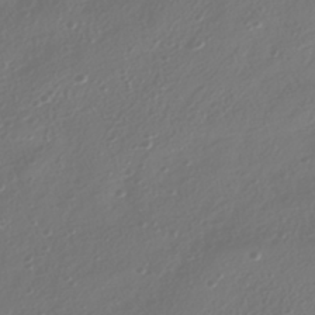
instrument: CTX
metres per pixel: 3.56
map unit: HNhu
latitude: -41.8044
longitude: 106.3496
